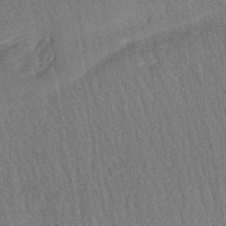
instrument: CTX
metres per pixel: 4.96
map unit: HNhu
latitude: -44.9542
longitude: 91.2376
